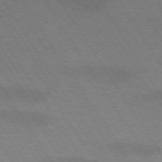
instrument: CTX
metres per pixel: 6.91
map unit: lApd
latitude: 72.9514
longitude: -57.7449
